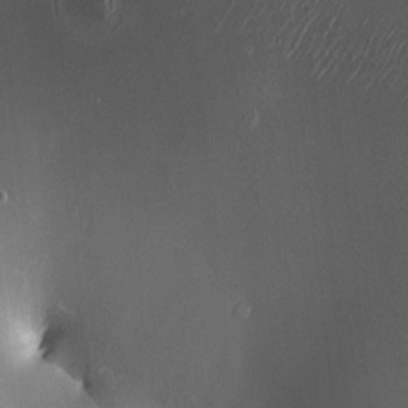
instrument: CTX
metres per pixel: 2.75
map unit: HNhu
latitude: 4.1767
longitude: 5.3509
